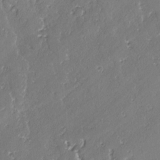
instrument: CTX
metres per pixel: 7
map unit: lAvf
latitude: -2.5951
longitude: -106.5168
